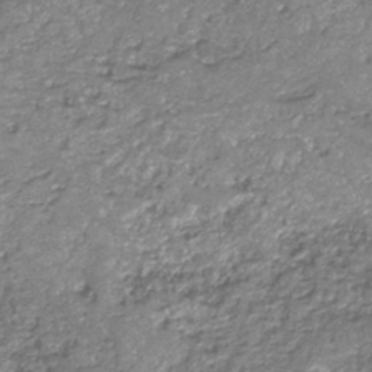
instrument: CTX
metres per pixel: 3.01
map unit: eAb
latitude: -37.9367
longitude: 51.4076
